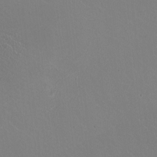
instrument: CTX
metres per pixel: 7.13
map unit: HNhu
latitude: -0.6330
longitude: -1.8205
